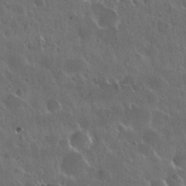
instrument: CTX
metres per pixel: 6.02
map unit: Nhu
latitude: 30.2901
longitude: -56.0633
